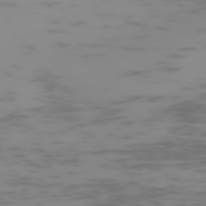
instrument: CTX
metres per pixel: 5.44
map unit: Hpe
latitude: -73.7100
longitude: 7.4454
